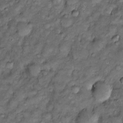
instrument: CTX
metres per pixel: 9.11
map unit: Htu
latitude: -7.1053
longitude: 159.5021
